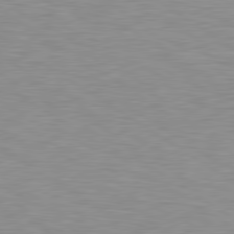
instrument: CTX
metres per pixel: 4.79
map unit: lApd
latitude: 79.3860
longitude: -87.6505
